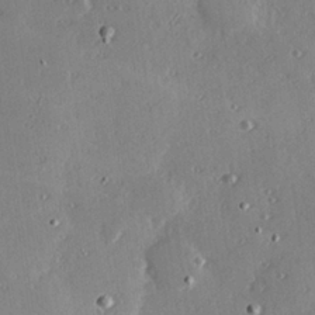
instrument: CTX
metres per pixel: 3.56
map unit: Hve
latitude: 26.3278
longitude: -93.6505
